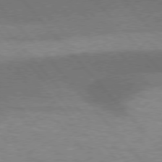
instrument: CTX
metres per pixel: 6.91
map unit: lApd
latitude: 76.5356
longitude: -62.0633
